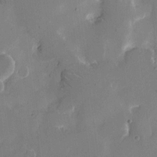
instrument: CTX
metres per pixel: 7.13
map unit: eHh
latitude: 10.3656
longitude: -69.2537
